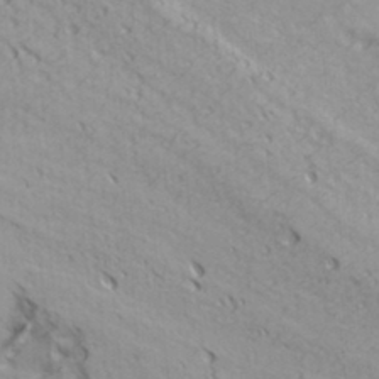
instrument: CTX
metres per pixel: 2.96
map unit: Hve
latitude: 32.2145
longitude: 148.8219
